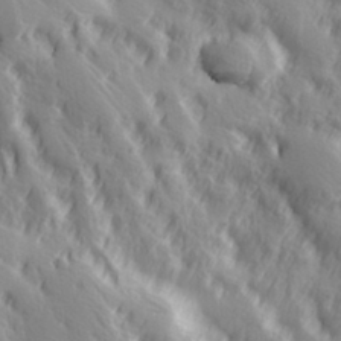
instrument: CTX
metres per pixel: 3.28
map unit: Hve
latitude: 32.8380
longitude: 149.7856
